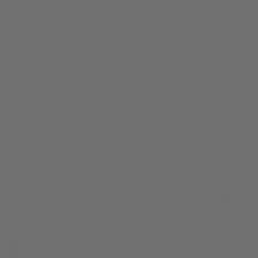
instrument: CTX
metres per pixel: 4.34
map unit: Ap
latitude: -76.0472
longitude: -63.9528
